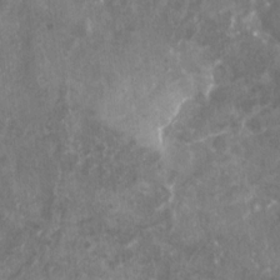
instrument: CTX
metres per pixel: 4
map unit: Nhu
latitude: -25.3321
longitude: -56.7435
